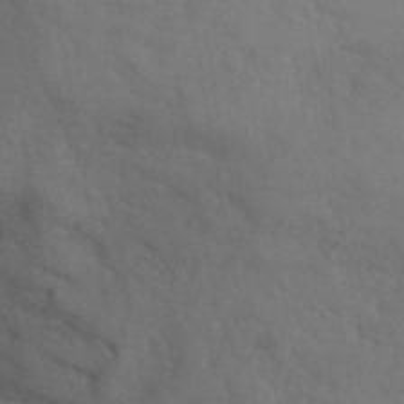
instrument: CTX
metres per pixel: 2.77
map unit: ANa
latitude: 41.7827
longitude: 53.7288
